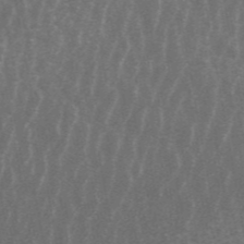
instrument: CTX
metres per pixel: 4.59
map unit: ANa
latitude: 45.5182
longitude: 30.8597
